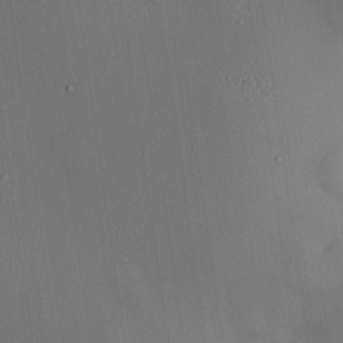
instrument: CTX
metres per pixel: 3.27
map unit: HNhu
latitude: 9.3860
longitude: 14.3307
